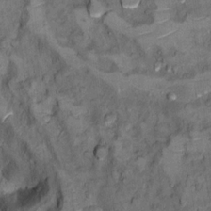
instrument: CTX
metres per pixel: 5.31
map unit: Ht
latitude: 11.9150
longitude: -32.8947
